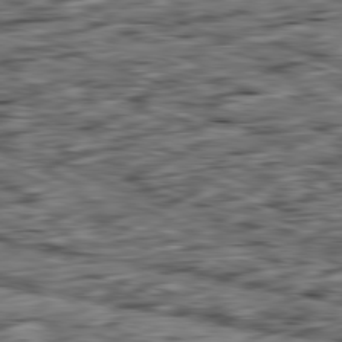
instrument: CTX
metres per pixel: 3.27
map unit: Ap
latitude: -81.6155
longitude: -82.5167
